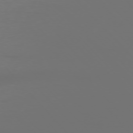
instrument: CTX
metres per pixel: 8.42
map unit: Ap
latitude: -76.1039
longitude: -75.8205
